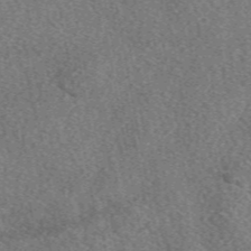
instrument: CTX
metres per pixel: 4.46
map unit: eAb
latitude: 49.1214
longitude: 111.8233
